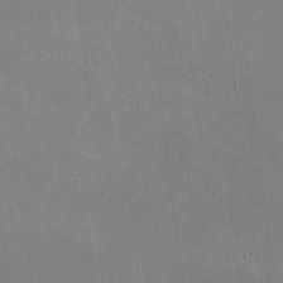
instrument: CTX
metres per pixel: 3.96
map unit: lHvf
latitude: -10.6519
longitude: -102.1578
